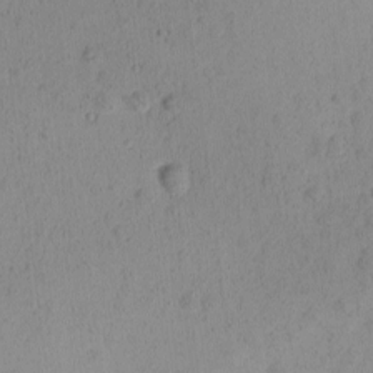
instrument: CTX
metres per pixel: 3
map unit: Ave
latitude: -9.3132
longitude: -121.7450
